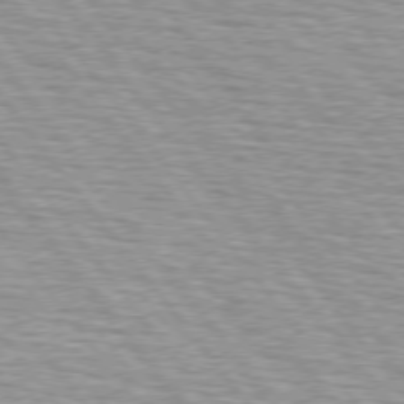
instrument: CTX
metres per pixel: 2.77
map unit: lApd
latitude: 74.9892
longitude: -76.1200
